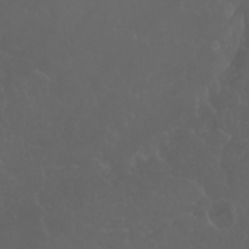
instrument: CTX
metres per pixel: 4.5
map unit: Nhu
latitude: 22.9136
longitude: -64.9136
